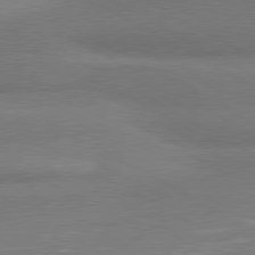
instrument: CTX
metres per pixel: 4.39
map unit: lApd
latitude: 80.1956
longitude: 176.5385
